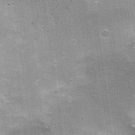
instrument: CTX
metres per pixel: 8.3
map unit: Nhu
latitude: 1.9906
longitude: -17.0836
